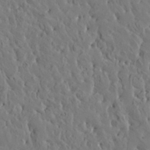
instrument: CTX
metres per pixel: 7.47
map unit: HNhu
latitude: 6.1389
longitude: -0.6490
